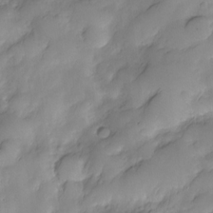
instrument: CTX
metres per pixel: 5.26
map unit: Nve
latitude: -26.3306
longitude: -149.3671
